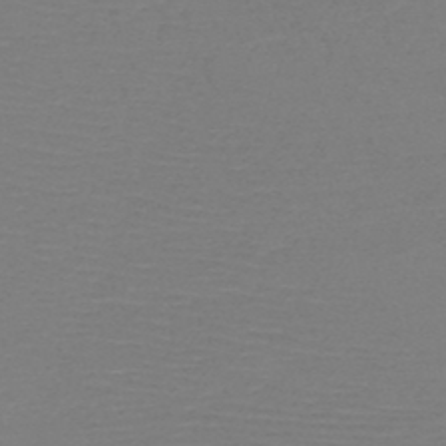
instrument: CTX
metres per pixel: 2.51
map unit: HNb
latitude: -49.5399
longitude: -43.7450
